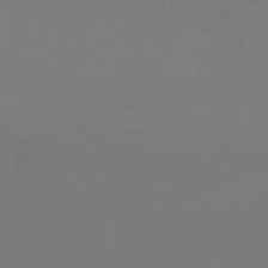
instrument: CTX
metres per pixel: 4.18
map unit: HNhu
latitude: -42.2361
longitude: 93.9556
